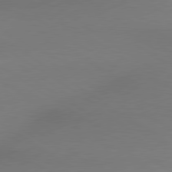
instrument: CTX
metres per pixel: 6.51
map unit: lApd
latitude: 79.6127
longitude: 178.0472
